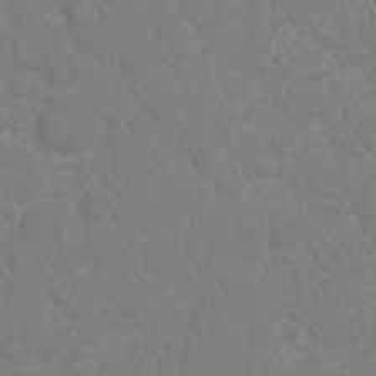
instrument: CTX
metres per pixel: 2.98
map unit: Ht
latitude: -11.6911
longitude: -24.1955
